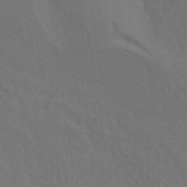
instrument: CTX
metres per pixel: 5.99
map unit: ANa
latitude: 39.7450
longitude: 20.4629
